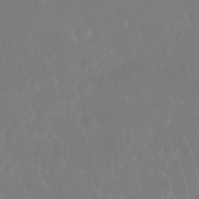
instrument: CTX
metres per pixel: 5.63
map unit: Nhu
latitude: 28.1389
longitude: -64.1200
